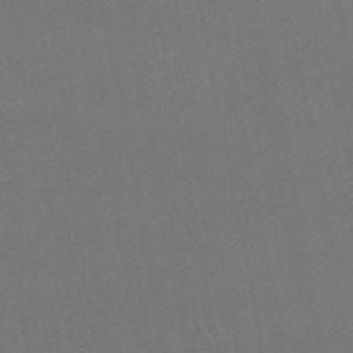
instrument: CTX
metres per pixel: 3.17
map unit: HNhu
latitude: -47.7099
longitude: 97.2376
